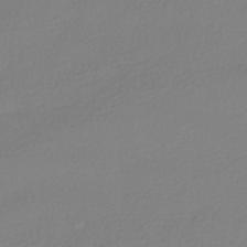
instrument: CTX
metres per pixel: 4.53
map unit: HNhu
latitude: -40.8219
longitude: 96.5763
